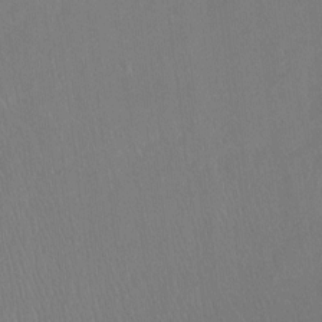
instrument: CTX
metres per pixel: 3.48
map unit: Ht
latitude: -7.8611
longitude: -38.2900
